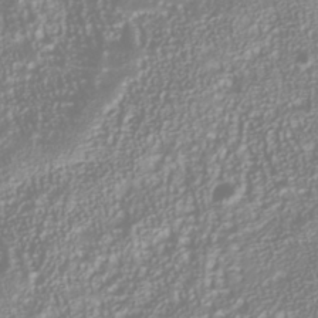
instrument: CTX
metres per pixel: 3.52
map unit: Nhu
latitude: -40.5574
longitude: -84.6869
